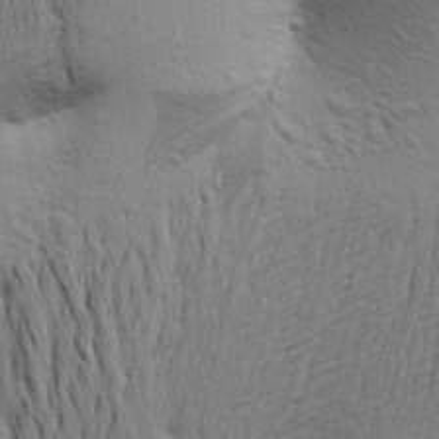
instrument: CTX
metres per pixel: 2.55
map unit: Aa
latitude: 22.7246
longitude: -150.2333
